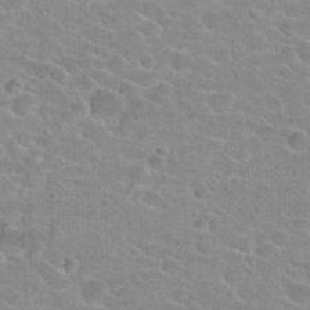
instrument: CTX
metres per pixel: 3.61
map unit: Hto
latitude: 23.7072
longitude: -43.8961
